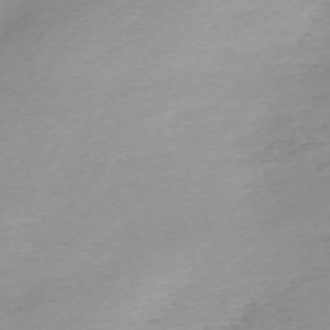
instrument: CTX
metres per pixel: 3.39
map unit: Nhu
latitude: -67.1053
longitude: 39.4832
